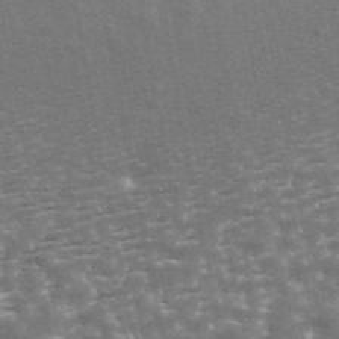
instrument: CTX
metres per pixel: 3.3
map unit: ANa
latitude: 43.6316
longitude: 46.1039
